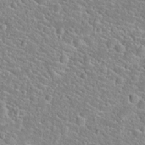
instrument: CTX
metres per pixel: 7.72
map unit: Hto
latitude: 24.5167
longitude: -49.3482
